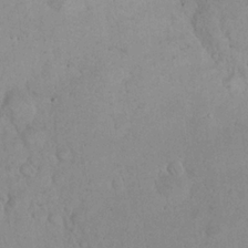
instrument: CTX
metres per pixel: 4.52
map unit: eHh
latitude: 22.6490
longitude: -58.4223
